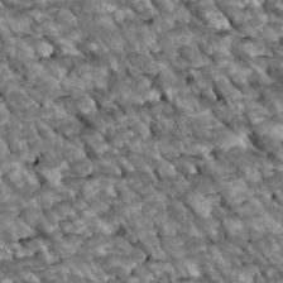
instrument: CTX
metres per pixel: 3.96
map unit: Htu
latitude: 1.7827
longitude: 144.8408
